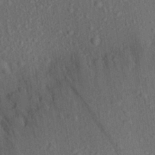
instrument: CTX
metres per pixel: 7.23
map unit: Aa
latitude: 23.0269
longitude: -143.1970
